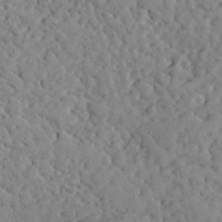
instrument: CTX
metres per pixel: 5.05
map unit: lHvf
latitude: 35.5182
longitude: -85.7639
